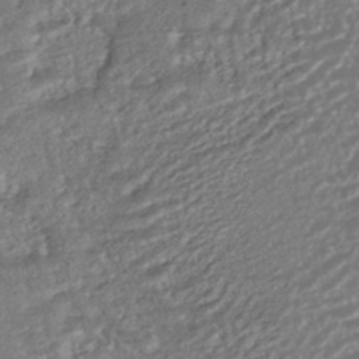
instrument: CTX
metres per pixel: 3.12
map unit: HNhu
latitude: -44.4062
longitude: 104.1605
